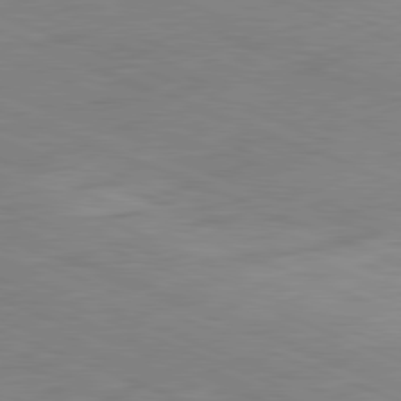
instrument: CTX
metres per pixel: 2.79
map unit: Ap
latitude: -81.9178
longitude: -70.4601
